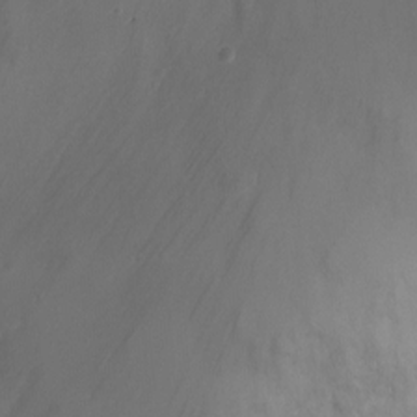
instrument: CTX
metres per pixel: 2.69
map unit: Ht
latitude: -2.9541
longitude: -28.9702
